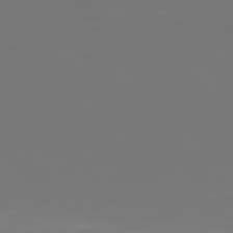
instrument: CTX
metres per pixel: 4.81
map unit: Hpe
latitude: 76.4979
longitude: -135.9906
